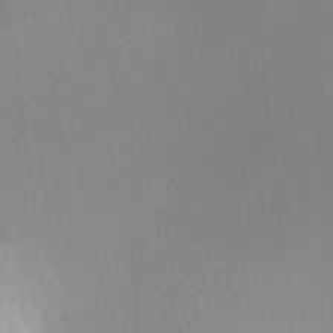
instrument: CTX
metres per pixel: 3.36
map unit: Nhu
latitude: 0.3467
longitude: -79.7828
